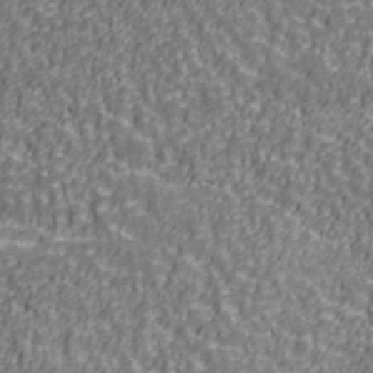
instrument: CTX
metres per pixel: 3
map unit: Ave
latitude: 41.5182
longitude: -113.1592
